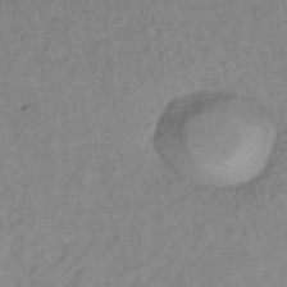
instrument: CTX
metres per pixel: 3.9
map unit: lHb
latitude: -33.6344
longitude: 64.8975
